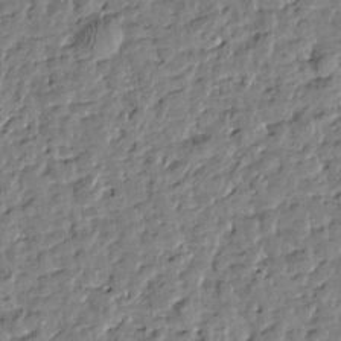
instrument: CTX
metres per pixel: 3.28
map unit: Htu
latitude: 0.8380
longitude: -179.2915
